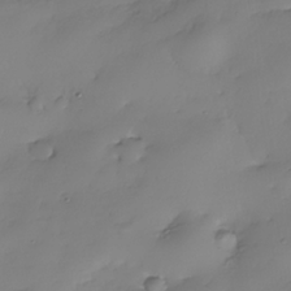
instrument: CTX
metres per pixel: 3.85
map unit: Nhe
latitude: -35.0864
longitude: -144.1200
